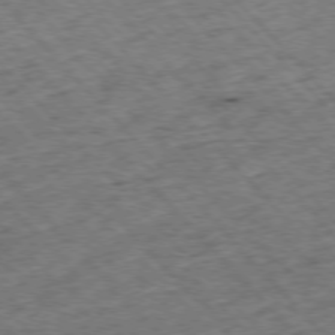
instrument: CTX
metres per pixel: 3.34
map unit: Hpe
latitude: -76.8786
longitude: -16.3467
